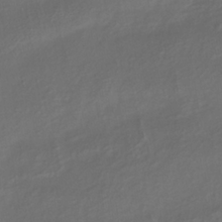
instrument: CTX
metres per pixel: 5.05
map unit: lHb
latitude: -34.4818
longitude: 64.2551
